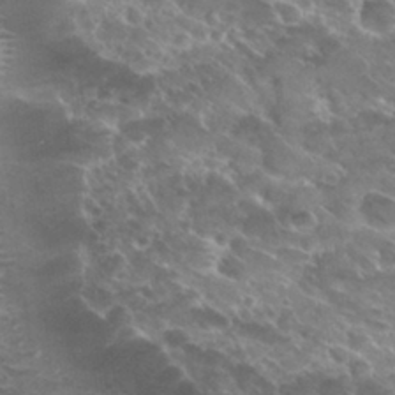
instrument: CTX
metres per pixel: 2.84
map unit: Hto
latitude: 29.9717
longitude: -44.2144
